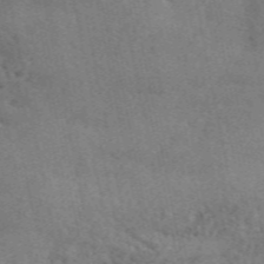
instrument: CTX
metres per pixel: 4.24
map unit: ANa
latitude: 50.1388
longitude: -81.1781
